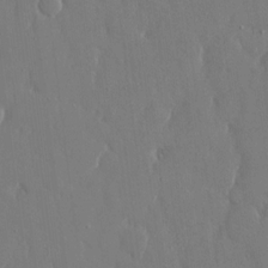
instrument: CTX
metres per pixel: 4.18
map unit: eHh
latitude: 14.8191
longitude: -70.9325
